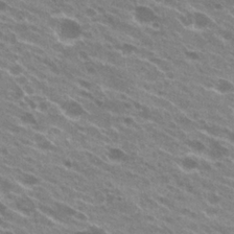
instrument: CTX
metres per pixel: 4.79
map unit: Hto
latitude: 23.8583
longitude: -38.5168
